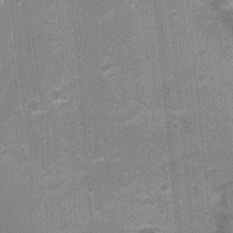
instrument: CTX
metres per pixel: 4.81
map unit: Nhu
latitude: 2.0633
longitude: -17.4804
